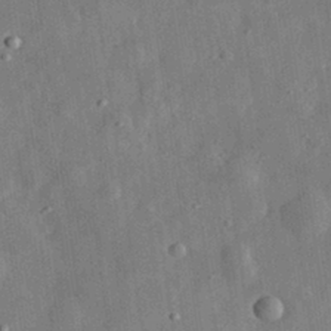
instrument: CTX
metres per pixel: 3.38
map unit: eHh
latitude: 31.0459
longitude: -75.5749
